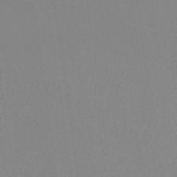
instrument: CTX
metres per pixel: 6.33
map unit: ANa
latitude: 38.4412
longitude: 23.8612
